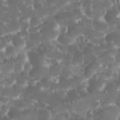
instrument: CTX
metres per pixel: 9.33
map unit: eHh
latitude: 34.1388
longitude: -63.0459
